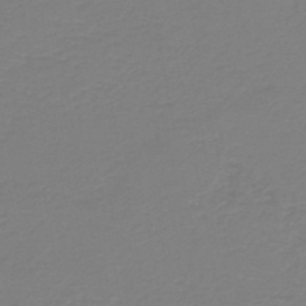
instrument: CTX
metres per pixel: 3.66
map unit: HNb
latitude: -45.6911
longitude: 53.6155
